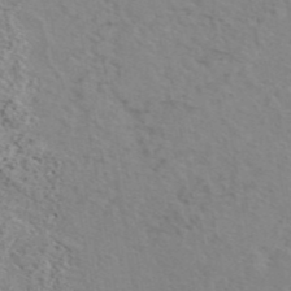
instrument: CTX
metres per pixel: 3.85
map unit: eAb
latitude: 45.1970
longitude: 112.7841
